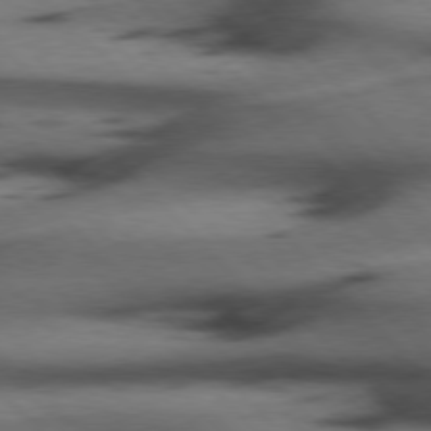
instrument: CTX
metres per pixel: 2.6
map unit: Hpe
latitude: 77.2348
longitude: -154.3845
